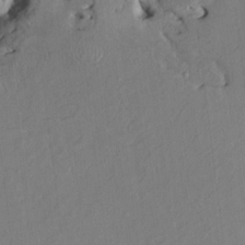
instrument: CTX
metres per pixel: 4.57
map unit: HNhu
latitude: 4.4790
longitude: -4.6868
